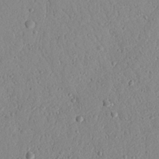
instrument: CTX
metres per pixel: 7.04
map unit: Nhu
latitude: 21.1781
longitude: -77.5938
